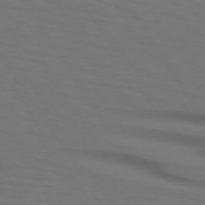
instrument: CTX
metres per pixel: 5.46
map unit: lApd
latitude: 73.2537
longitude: -75.7072
